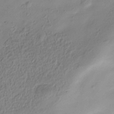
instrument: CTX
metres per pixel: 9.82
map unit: Hve
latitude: -34.2173
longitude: 88.6329
